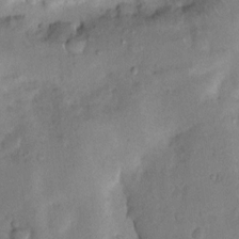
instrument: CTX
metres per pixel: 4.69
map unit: Nhu
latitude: 8.7813
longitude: -22.9325
